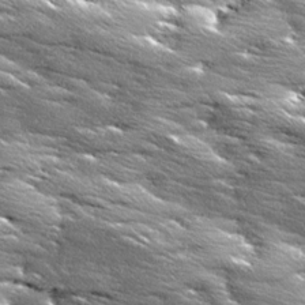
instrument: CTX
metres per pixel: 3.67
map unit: Ave
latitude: 18.4790
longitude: -136.7058
